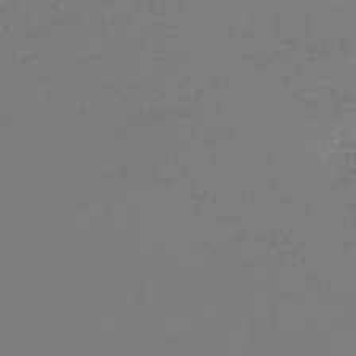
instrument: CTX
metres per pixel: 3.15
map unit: lHb
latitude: -45.4077
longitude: 72.2550
